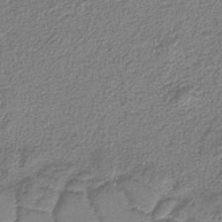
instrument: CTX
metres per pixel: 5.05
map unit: eAb
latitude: -37.6910
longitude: 52.6707
